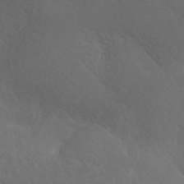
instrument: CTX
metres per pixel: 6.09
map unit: ANa
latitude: 41.0458
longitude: 54.0472
